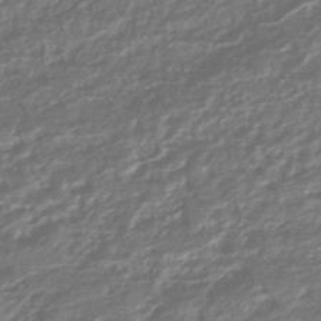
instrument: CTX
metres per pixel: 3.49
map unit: HNhu
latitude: -45.0109
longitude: 98.1795
